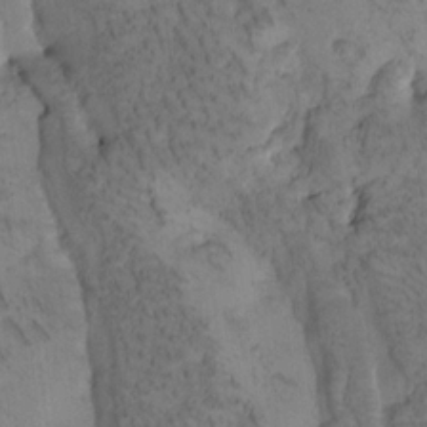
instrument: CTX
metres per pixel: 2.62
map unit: Htu
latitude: -3.9178
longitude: 172.9353
